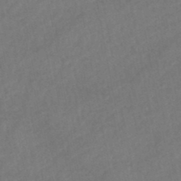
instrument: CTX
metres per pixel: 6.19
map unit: lHb
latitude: -46.8408
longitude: 62.1983
